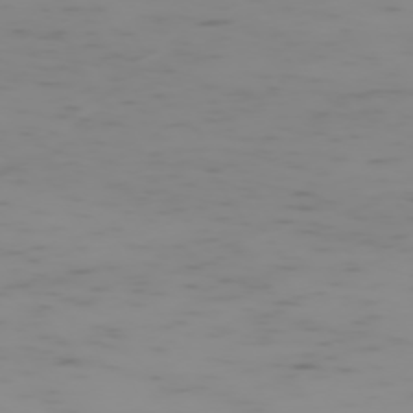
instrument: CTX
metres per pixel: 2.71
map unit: Hpe
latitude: -74.4251
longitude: 7.0864
